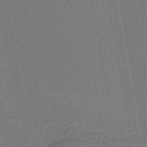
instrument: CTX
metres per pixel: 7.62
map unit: HNb
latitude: -42.4251
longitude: 51.7478
